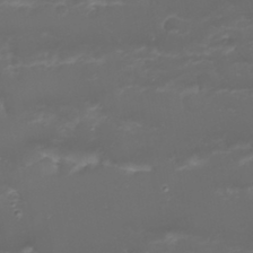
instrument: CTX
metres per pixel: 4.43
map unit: Nhu
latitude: 22.6490
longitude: -63.3482
